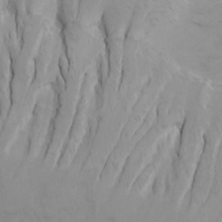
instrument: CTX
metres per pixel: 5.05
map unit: Htu
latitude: -7.2376
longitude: -68.1389
